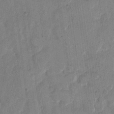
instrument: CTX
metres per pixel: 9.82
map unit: eHh
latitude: 11.8017
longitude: -65.9339
